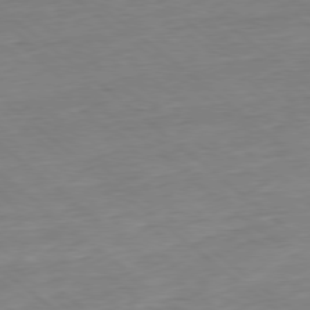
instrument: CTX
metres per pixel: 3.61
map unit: Hpe
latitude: -78.8030
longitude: 11.1242
